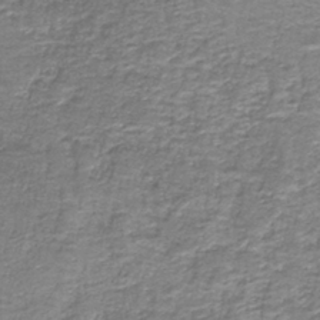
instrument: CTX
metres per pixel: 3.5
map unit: eAb
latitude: -36.8597
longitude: 52.4818
